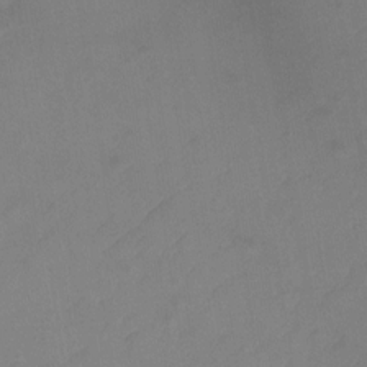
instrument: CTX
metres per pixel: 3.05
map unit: Ht
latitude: -13.8234
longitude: -57.7071
